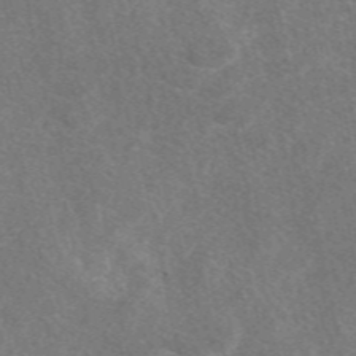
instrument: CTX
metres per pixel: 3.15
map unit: eAb
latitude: 47.9339
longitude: 118.6707
